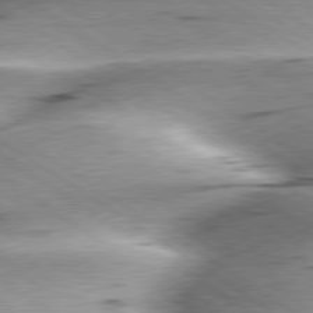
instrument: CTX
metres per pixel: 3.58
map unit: lApd
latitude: 79.4427
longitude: -155.9528
